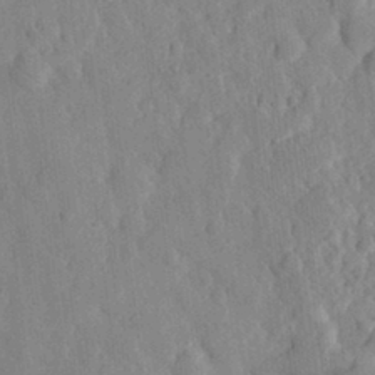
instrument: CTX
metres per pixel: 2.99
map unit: eHh
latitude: 28.2522
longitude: -76.6490
